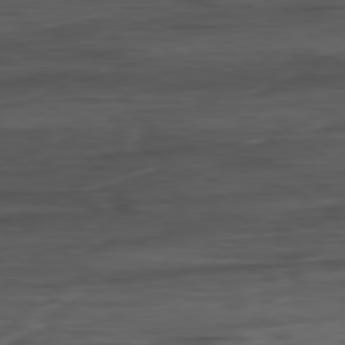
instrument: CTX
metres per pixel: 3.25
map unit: Ap
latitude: -81.0487
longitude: -68.8569
